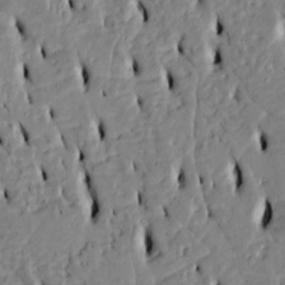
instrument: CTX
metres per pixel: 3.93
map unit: Htu
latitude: 3.2159
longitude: 151.2754
